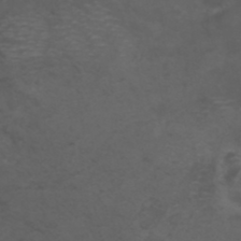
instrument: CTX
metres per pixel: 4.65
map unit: ANa
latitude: 35.9717
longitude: 14.2362
